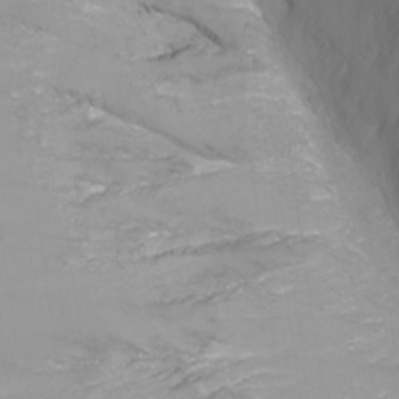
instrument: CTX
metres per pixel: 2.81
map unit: Nhu
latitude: -8.5385
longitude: -82.4790
